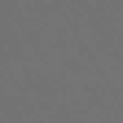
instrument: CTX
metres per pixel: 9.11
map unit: Hpe
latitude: 73.5372
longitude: -128.1767
